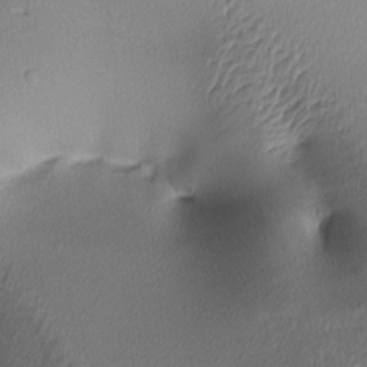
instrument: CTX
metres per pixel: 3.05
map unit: lAa
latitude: 3.1781
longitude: -115.9906
